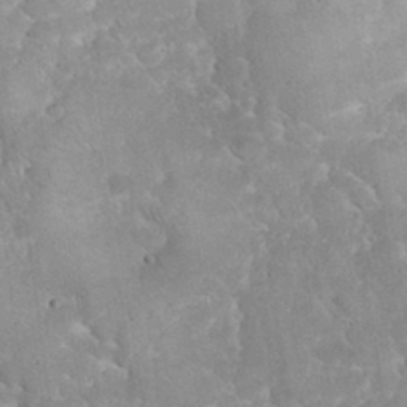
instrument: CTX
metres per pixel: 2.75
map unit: eHh
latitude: 32.0633
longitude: -64.6301
